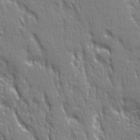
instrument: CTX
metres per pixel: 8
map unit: Ave
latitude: 22.0255
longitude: -134.8947
